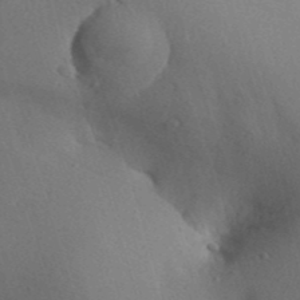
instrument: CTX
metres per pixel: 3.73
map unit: Aa
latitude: 30.1767
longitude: -142.3845
